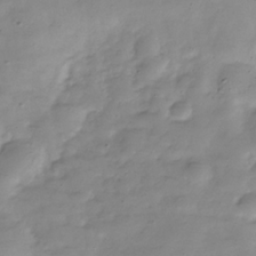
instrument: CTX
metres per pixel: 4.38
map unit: Hve
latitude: -32.1417
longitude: 90.8786
